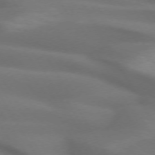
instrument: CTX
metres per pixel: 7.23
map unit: lApd
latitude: 72.4223
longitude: -50.2711
